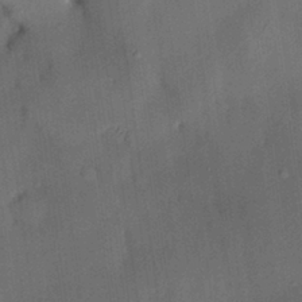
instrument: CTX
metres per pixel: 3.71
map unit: HNhu
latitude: 14.5924
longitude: 11.0109
